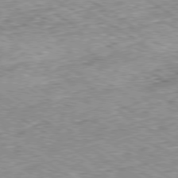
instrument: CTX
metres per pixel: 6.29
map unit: Ap
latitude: -80.2173
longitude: -51.6505
